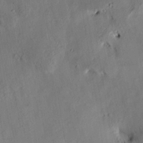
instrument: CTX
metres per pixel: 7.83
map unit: HNhu
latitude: 14.6680
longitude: 12.1417
